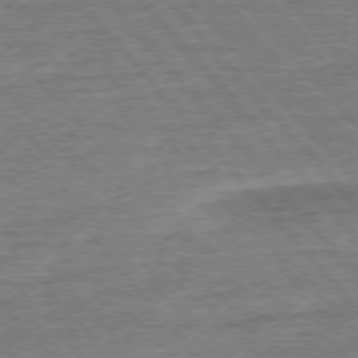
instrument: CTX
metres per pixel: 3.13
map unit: Ap
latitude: -77.3699
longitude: -96.4034
